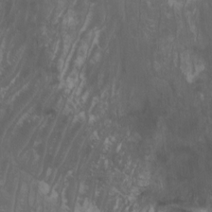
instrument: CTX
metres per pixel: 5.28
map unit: Htu
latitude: -6.8786
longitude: -67.7071
